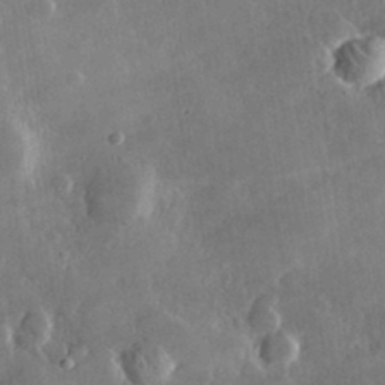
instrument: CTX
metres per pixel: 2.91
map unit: lHvf
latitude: 32.1767
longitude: -91.7261
